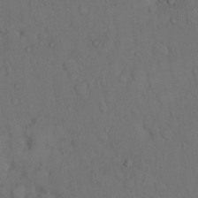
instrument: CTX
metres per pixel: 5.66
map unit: Hto
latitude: 10.9514
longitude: -61.4993
